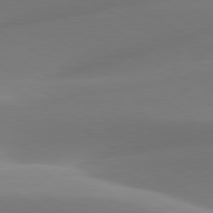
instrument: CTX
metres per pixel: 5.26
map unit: lApd
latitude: 79.9528
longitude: -93.2915
